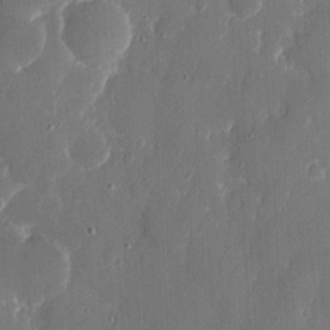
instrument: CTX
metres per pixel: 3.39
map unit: eHh
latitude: 6.6490
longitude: -68.9325
